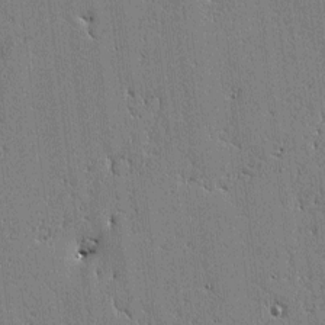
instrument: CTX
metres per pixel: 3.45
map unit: lAvf
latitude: -1.2376
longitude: -105.6694
